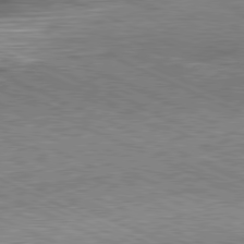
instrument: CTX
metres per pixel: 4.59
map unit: Hpe
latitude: -81.3510
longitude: 11.5588
